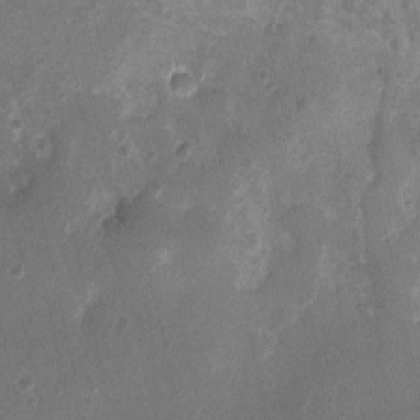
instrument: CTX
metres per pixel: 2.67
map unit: Nhu
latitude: 3.8016
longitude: -16.3845
